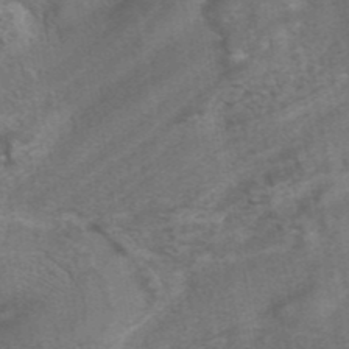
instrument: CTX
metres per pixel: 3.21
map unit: eAb
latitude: 42.1767
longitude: 104.1983
